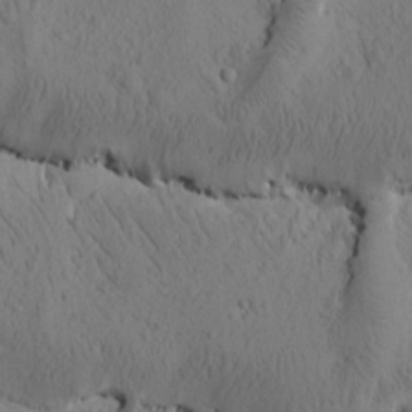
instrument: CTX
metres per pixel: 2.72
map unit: Htu
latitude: -0.2173
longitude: 175.3509
